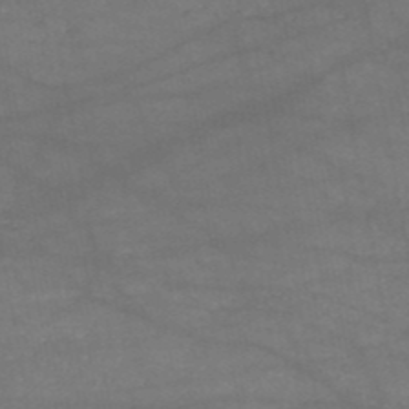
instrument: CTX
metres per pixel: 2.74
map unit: HNb
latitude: -51.2943
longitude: -39.5371
